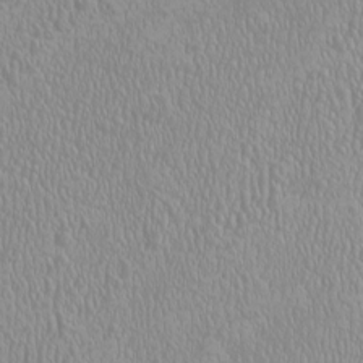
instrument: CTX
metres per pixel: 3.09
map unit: HNhu
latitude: -1.0109
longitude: 1.2943
